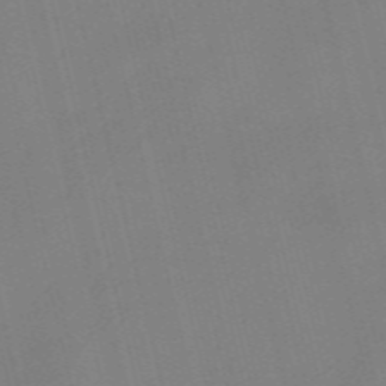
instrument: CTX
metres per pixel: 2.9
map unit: Nve
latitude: -58.6896
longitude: 50.8786
